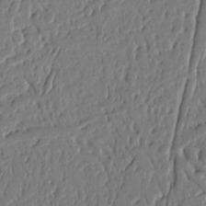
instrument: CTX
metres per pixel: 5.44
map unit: Nhu
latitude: 15.2537
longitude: -78.6491
